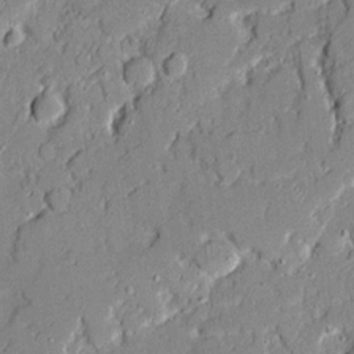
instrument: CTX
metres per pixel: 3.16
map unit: Ave
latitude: 19.0269
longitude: -128.0255
